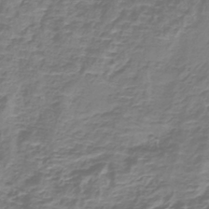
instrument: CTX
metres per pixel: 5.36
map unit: lHb
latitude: -41.1053
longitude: 59.1998
